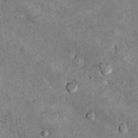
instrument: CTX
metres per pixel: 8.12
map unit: Hto
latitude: 9.9339
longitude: -36.3278
